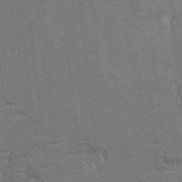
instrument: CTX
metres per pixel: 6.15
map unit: Hto
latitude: 9.1592
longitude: -35.6127
